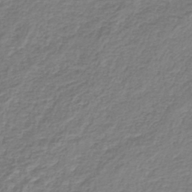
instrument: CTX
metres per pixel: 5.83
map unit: lHb
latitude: -41.4454
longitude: 61.4454
